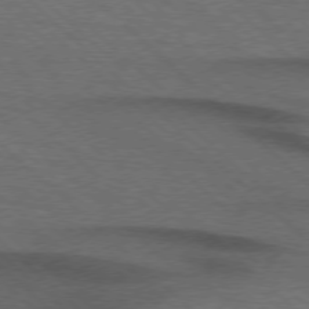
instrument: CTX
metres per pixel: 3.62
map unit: lApd
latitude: 75.6505
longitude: -84.5357
